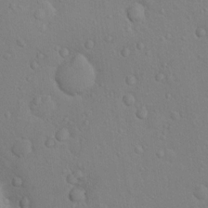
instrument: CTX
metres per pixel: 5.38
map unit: Nhu
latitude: 13.8583
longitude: -28.1767
